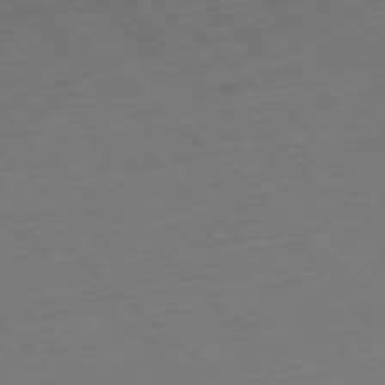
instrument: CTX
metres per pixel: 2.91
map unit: Hpe
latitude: -78.0283
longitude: 13.5399
